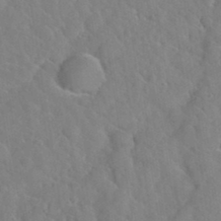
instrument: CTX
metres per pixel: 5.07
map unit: Hto
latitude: 35.3859
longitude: -50.7435
